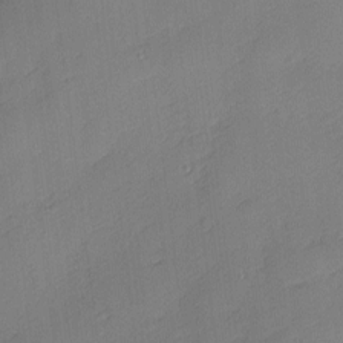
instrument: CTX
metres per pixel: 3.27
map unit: Nhu
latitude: 1.5749
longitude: -75.3482
